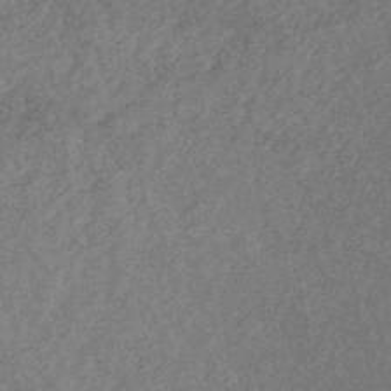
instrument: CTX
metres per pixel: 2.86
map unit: HNhu
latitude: -45.3132
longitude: 99.5021
